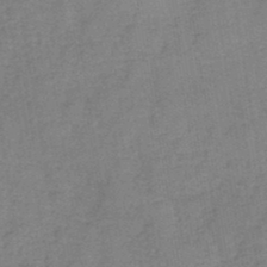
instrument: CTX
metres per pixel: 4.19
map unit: HNb
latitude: -45.1620
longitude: -38.3278
